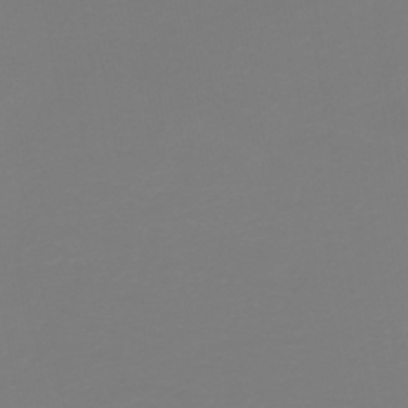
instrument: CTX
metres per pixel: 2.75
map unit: HNb
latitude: -45.3888
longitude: 51.8233
